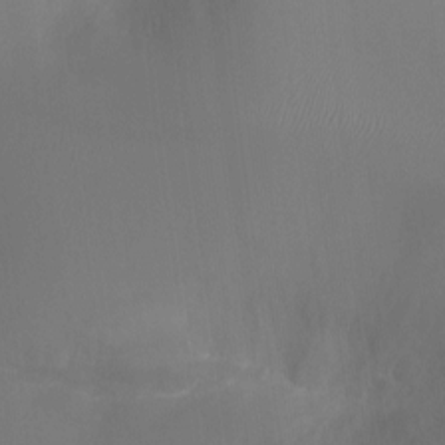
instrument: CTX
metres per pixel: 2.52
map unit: Ht
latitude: -10.0472
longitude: -29.4426
